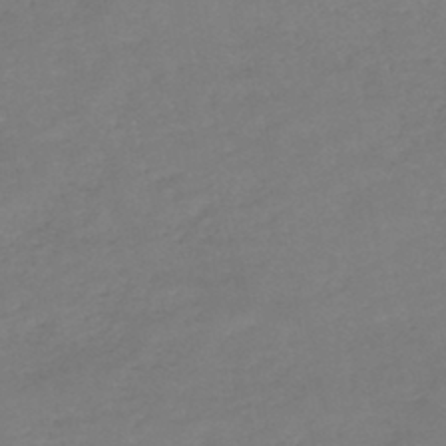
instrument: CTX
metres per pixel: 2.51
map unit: HNb
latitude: -45.4265
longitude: -35.6694
